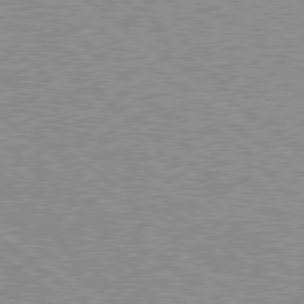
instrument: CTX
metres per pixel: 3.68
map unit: Hpe
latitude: 78.6680
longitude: -171.4426
